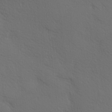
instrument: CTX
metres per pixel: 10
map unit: Hve
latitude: 19.6694
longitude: 150.1228
